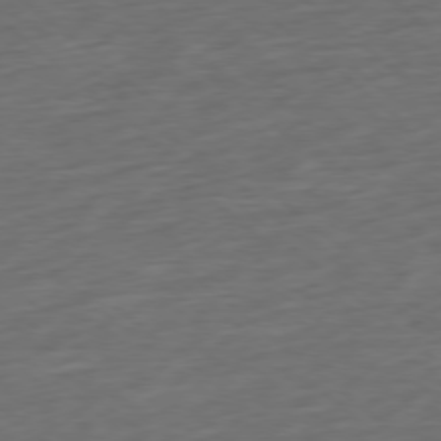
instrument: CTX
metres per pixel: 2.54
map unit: Ap
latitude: -78.1039
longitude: -78.4034
